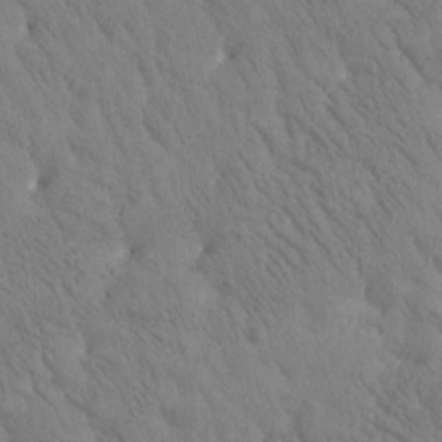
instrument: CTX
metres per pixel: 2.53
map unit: Htu
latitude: -1.1809
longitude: 174.5384
